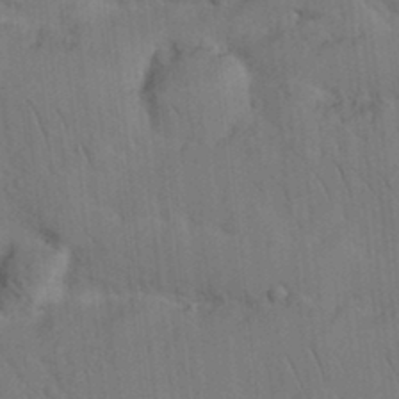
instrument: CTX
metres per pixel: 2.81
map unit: Nhu
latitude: 26.1956
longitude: -70.6490
